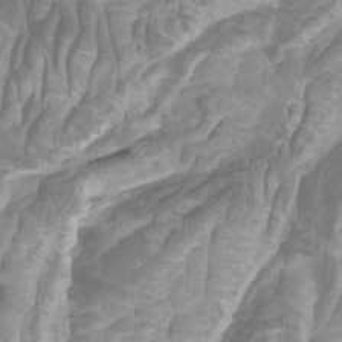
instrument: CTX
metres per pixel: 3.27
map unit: Htu
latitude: -5.4643
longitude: -76.1389
